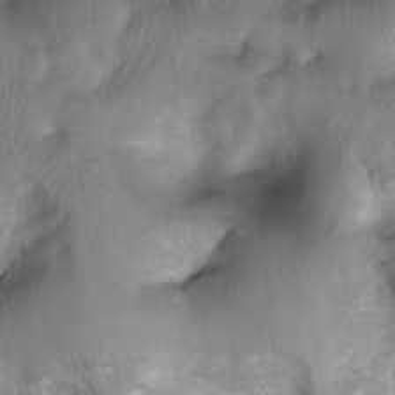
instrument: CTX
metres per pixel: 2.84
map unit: Ht
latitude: 4.0633
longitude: -21.7072
